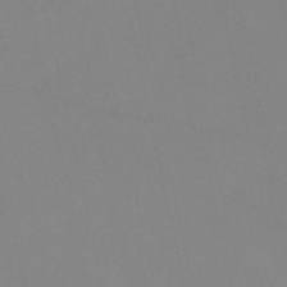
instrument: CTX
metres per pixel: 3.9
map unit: HNb
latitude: -52.4629
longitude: -50.6112
